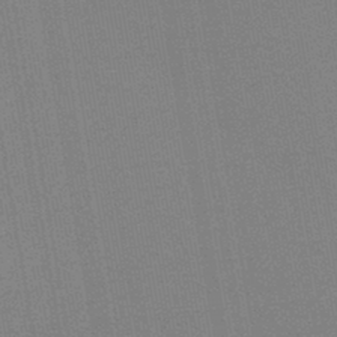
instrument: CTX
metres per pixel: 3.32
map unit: HNb
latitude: -44.2362
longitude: -41.6882
